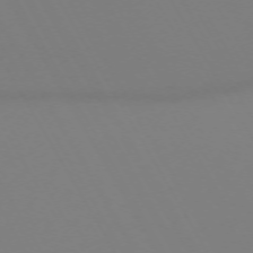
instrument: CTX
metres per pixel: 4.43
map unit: Hpe
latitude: -72.8030
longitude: 10.2740
